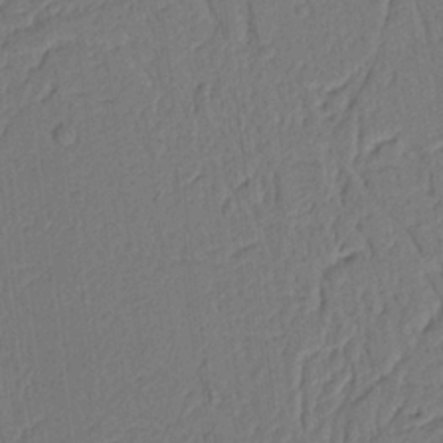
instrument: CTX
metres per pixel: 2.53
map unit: Nhu
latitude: 15.6505
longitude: -75.4615
